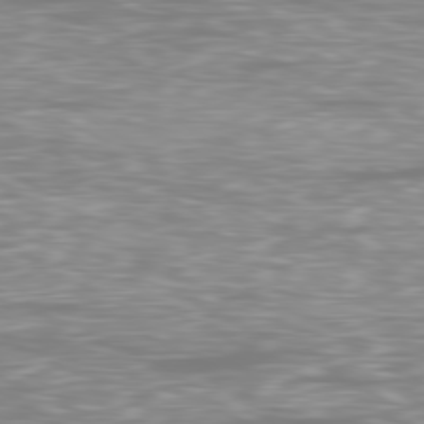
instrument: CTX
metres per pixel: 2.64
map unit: Ap
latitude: -80.8219
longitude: -59.5749
